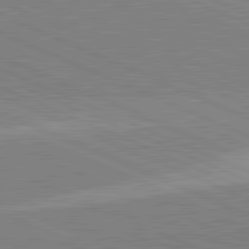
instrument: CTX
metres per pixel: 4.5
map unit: lApd
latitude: 82.0822
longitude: 148.4818
